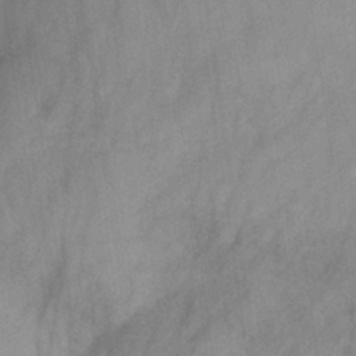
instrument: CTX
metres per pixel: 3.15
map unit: HNb
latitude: -31.0297
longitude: 63.3131
